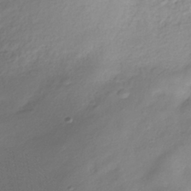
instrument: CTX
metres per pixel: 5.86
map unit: ANa
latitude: -38.9353
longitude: 96.2929
